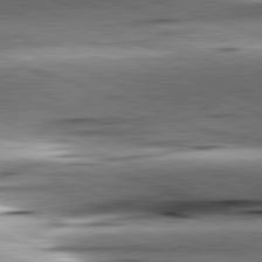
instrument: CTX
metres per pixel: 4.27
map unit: lApd
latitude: 81.6883
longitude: -151.8961
